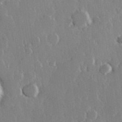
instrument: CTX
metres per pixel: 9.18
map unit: Hve
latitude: 23.1970
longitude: 147.3509
